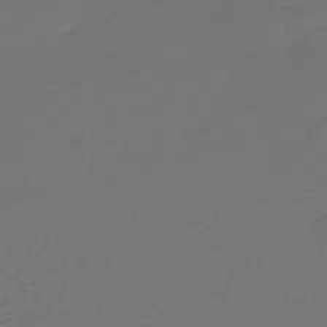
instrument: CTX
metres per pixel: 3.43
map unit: lHb
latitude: -43.5210
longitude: 60.7652
